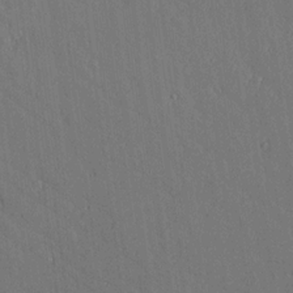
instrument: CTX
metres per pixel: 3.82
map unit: lAvf
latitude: 15.9528
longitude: -126.3656
